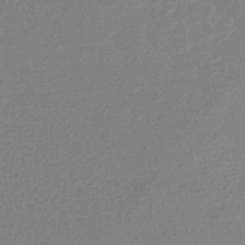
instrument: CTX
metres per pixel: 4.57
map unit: lHb
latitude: -42.8974
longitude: 75.1432
